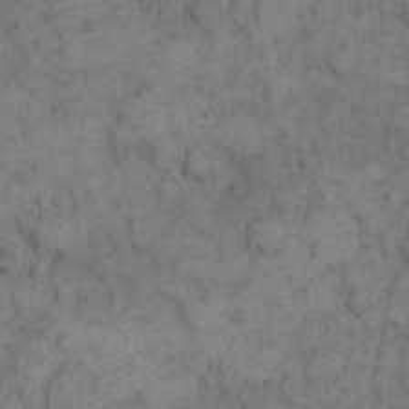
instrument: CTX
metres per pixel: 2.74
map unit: eHh
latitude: 11.7072
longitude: -63.3482
